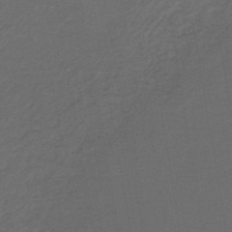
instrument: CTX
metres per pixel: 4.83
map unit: lHb
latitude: -43.8044
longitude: 53.2753
